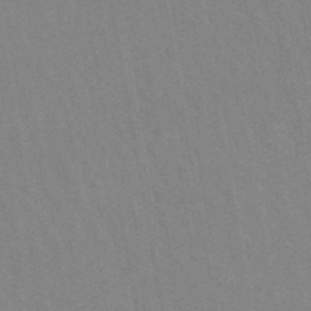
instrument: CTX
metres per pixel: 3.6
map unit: lHb
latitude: -48.0094
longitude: 73.2376
